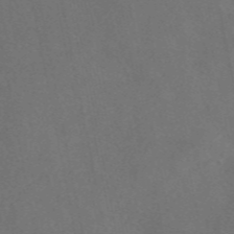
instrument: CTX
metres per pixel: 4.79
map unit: eAb
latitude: 47.4427
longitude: 117.0486
